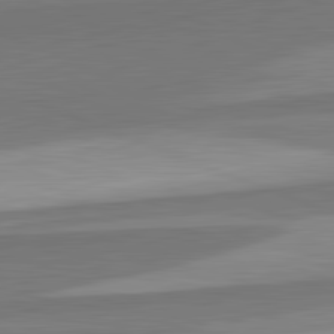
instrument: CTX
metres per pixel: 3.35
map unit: lApd
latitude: 82.4412
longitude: 137.9745
